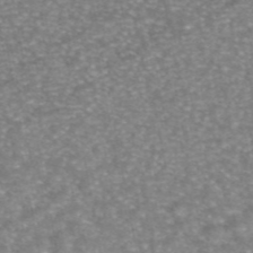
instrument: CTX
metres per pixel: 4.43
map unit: eAb
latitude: 46.0255
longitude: 104.6140
